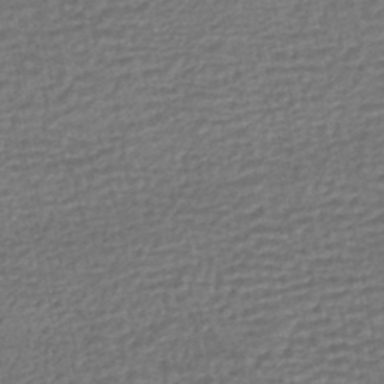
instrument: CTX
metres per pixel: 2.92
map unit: HNhu
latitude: -45.7856
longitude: 102.2551
